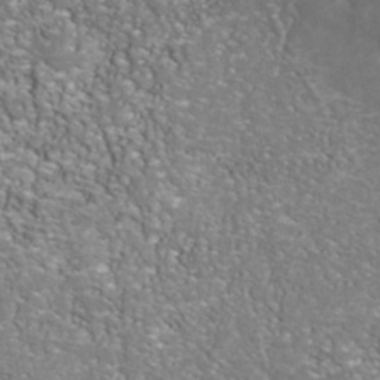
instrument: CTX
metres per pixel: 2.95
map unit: Nhu
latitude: -40.9542
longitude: -84.8758
